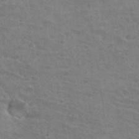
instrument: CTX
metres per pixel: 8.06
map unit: Hto
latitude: 32.8002
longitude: -41.6504
